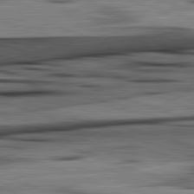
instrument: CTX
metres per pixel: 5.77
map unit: lApd
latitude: 82.4790
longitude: 161.2376
